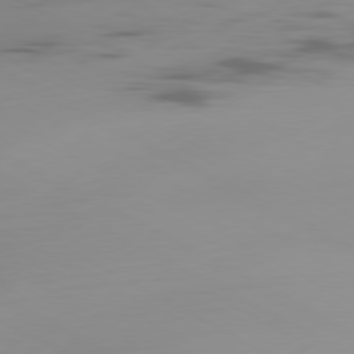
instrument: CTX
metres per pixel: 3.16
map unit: Ap
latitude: -80.0661
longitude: -62.8191
